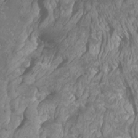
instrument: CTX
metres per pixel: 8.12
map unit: Htu
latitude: -11.0675
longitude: -72.6679
